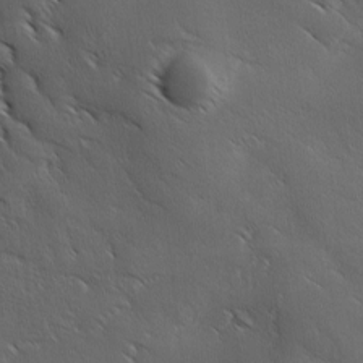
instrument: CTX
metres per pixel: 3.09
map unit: Ave
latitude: 1.0836
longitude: -114.2333
